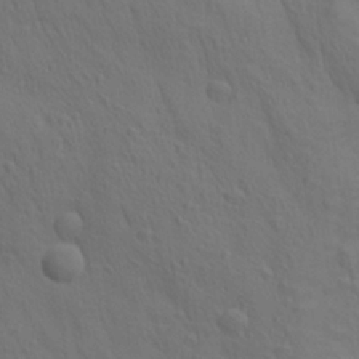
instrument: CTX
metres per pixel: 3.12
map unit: lAa
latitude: 21.9717
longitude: -138.3656
